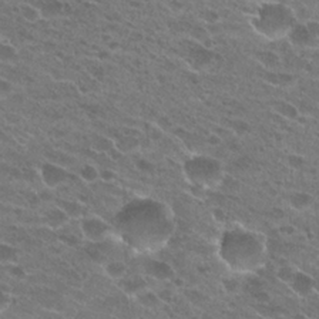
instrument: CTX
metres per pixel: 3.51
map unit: Hto
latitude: 23.9339
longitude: -41.7449
